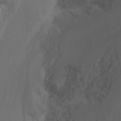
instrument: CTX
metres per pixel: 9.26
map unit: Nhu
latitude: -6.8030
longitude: -90.0444
